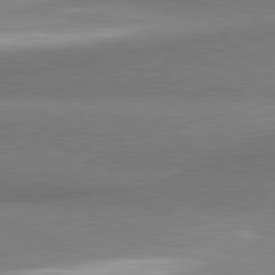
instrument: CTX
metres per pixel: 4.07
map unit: lApd
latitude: 81.2348
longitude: 165.2376
